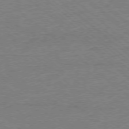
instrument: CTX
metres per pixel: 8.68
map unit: Ap
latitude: -77.7667
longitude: -83.7827
